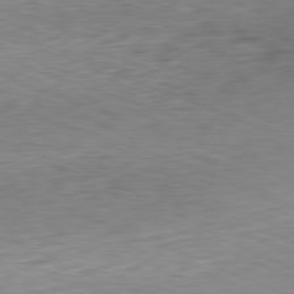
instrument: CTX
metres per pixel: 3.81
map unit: Hpe
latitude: -82.2550
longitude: 14.1606
